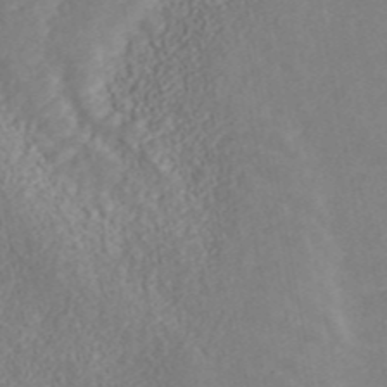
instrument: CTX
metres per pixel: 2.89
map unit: ANa
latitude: 45.4993
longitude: 23.1431
